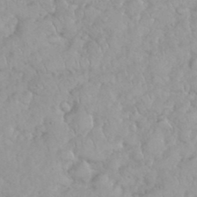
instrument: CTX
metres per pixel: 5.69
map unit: eHh
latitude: 35.2348
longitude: -63.4616
